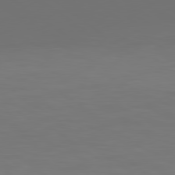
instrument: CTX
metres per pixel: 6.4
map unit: lApd
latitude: 79.1970
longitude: -173.5938
